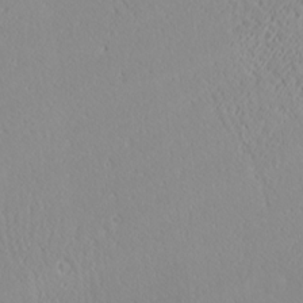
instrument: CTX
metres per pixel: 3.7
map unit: Ave
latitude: 20.8947
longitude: -137.7828
